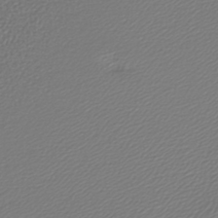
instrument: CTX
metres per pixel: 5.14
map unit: lHb
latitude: -42.7085
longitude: 71.9745
